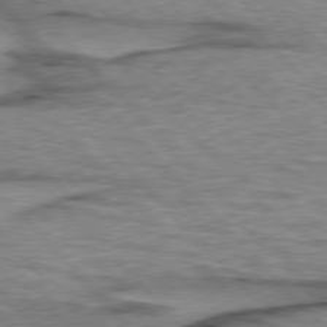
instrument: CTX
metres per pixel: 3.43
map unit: lApd
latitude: 76.7435
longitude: -77.4426
